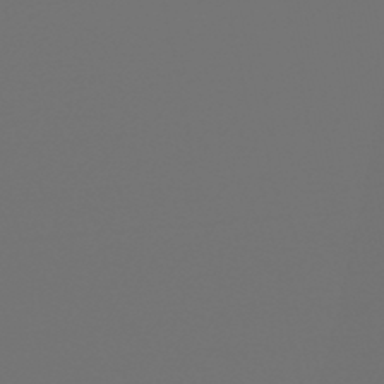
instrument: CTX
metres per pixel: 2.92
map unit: HNb
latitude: -47.2376
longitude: 56.3873
